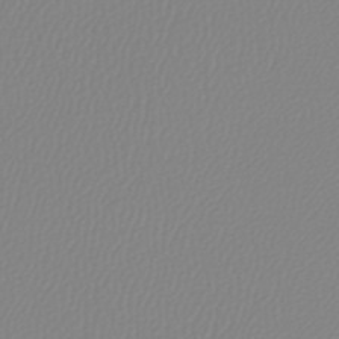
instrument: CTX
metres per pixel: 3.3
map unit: lHb
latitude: -44.7652
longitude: 75.5777
